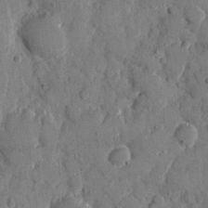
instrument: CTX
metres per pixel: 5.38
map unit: eHh
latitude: 9.2537
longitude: -67.4048
